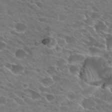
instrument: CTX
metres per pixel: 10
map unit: Hto
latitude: 27.2348
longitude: -42.2145
